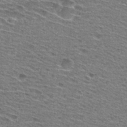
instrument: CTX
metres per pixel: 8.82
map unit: Hto
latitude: 28.8947
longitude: -47.0648
